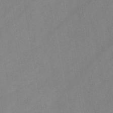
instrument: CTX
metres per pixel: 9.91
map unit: HNb
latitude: -44.5196
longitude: -39.9528
